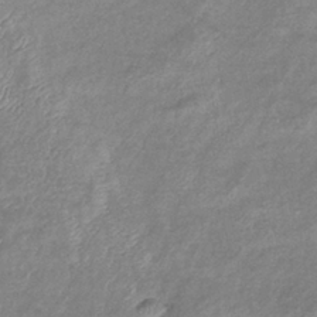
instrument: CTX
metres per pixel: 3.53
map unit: eHb
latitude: -38.2173
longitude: 78.1605
